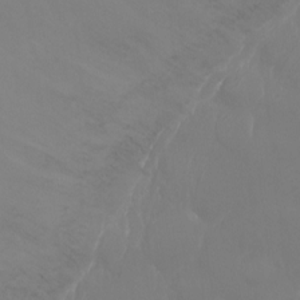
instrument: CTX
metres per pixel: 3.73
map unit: Ht
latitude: -7.5210
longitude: -29.4615
